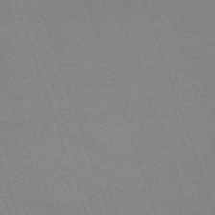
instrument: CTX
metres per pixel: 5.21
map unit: eHh
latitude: -64.3873
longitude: 51.6533
